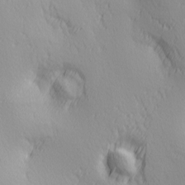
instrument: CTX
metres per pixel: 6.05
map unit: Ave
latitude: 2.9891
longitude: -113.0647
